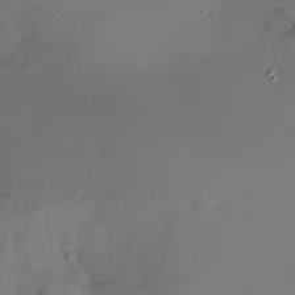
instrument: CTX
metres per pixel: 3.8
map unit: Nhe
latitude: -32.4251
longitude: -118.1766
